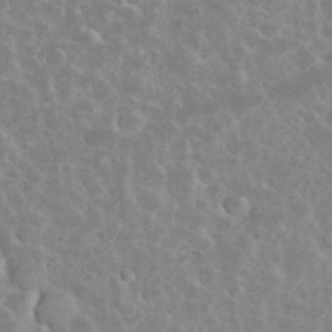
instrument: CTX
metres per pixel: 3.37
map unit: eHh
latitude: 35.5560
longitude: -60.9136
